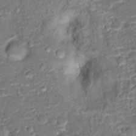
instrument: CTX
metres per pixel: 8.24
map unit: Hto
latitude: 15.3104
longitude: -39.1592
